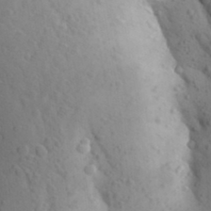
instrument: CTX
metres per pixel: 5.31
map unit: Aa
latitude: 26.7057
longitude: -149.4804
